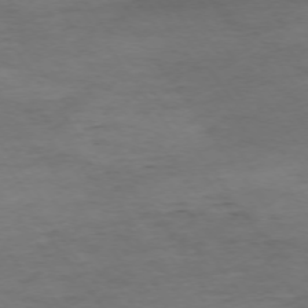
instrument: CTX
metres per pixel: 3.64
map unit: Ap
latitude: -74.8597
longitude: -85.1781
